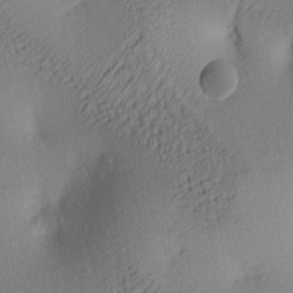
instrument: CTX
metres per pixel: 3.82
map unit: lAa
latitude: 3.5749
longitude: -115.6504
